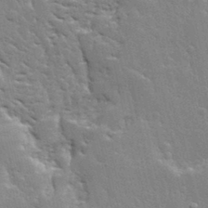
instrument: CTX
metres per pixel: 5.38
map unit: Ave
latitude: 12.8947
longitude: -135.4804
